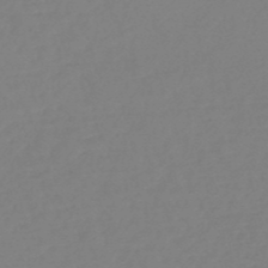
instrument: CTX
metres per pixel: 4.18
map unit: HNb
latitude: -49.5777
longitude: -43.9717
